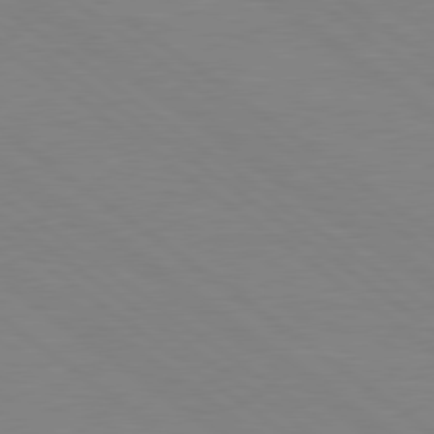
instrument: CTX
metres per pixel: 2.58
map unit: Hpe
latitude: 79.0270
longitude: -124.5734
